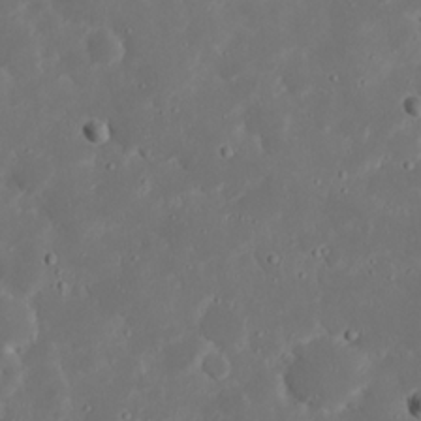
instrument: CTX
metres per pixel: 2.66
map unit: Nhu
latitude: 21.1592
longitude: -72.6491
